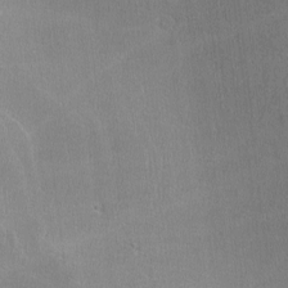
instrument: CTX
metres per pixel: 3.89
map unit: lHvf
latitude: -12.6330
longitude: -100.8758
